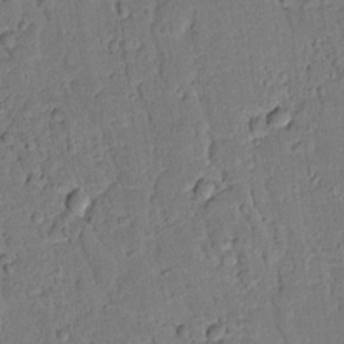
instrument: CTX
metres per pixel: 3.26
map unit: lAvf
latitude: 8.6869
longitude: 164.9542
